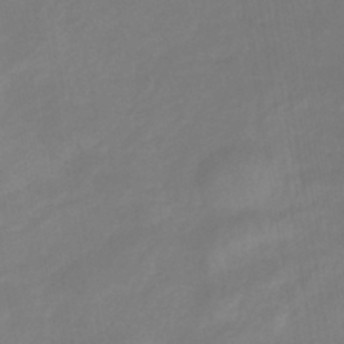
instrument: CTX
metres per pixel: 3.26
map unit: lHb
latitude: -41.1620
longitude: 77.2754
